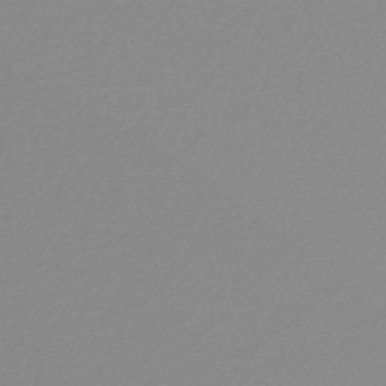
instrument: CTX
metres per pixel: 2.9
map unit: lHb
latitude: -40.7463
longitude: 63.5588
